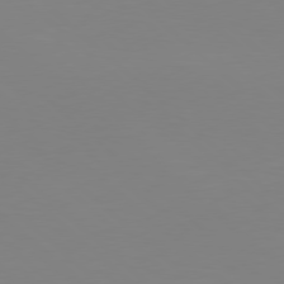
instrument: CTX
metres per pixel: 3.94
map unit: Hpe
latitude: 77.8772
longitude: -172.0444
